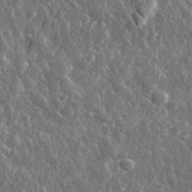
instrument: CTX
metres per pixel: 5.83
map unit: lHvf
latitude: 32.1956
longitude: -90.5735
